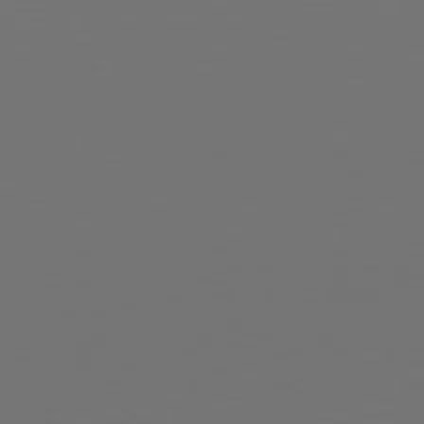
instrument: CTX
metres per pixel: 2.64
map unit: Hpe
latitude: 76.1577
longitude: -135.0269
